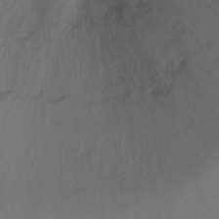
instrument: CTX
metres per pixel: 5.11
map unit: Ht
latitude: -11.1998
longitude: -35.4048
